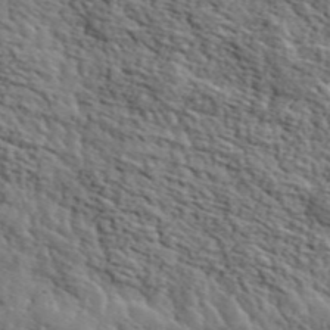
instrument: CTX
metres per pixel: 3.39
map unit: lHvf
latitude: 36.7435
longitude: -86.7435
